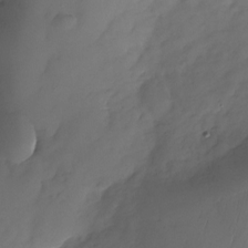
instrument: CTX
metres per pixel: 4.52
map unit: Nhu
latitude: -25.5588
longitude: -69.6316
